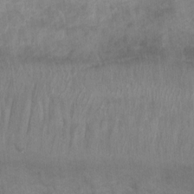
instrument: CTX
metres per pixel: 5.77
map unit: Ht
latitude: 3.0080
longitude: -26.9514
